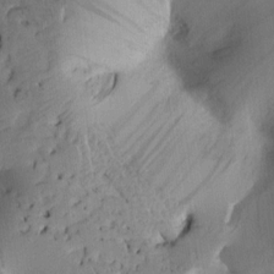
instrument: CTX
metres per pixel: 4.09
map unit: Htu
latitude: 2.1955
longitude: 176.9353
